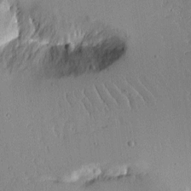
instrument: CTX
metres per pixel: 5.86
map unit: Aa
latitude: 12.3845
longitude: -127.2537
